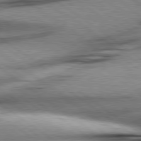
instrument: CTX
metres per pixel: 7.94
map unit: Hpe
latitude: 79.0837
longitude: -154.9892
